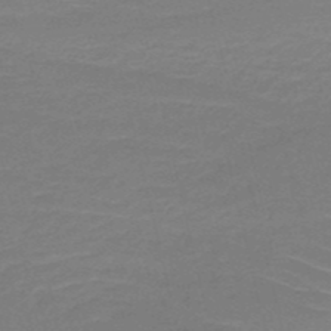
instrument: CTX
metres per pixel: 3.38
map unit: HNb
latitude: -50.7274
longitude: -41.8205
